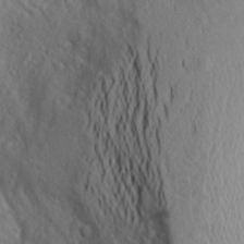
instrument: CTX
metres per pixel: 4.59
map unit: Aa
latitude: 25.1403
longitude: -146.9136
